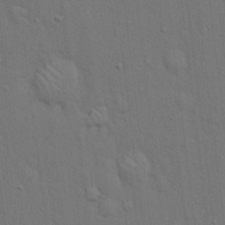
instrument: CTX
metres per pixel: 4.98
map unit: Hto
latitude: 15.1215
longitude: -57.8016
